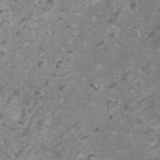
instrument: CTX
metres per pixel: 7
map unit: HNhu
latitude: 1.8772
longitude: -2.1011
